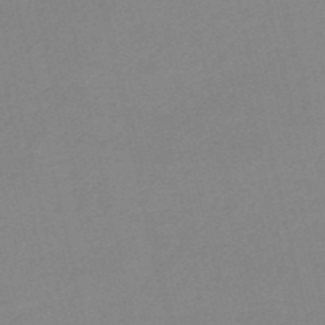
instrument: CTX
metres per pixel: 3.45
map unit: HNb
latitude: -53.8989
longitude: -50.0822
